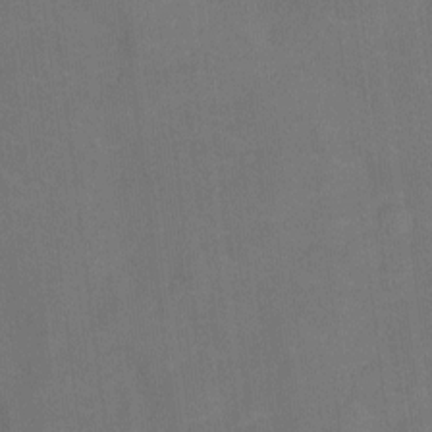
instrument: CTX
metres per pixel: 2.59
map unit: Nhu
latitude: -13.9745
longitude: -24.1577
